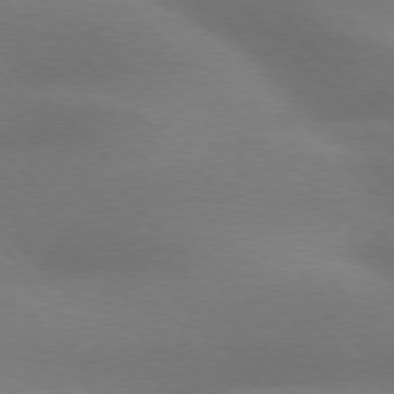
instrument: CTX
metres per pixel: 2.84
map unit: lApd
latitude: 76.6112
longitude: -59.9528
